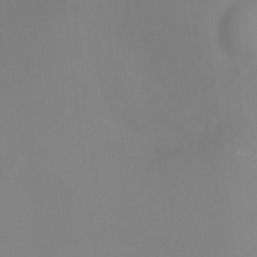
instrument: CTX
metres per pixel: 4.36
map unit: Ht
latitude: -1.2376
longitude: -45.9717
